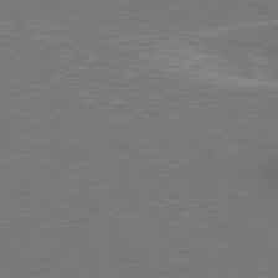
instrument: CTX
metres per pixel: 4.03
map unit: Hpe
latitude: 77.9339
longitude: -151.1781
